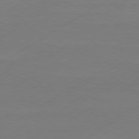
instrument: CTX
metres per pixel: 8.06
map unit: Hpe
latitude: -81.2565
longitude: 15.0109
